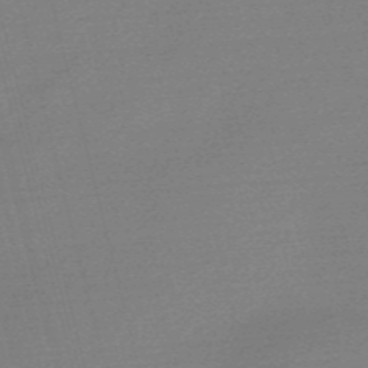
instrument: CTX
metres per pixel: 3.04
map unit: Nve
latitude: -56.7463
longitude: 63.1998
